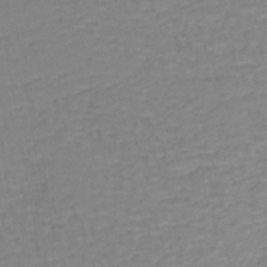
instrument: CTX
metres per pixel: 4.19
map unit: lHb
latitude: -41.3132
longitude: 59.1998
